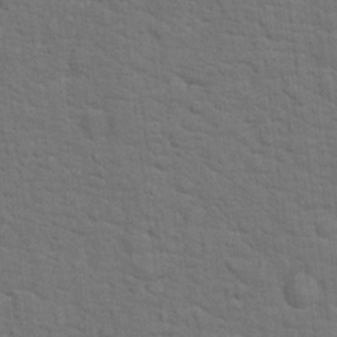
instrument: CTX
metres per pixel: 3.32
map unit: Hto
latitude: 15.6505
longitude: -38.1578
